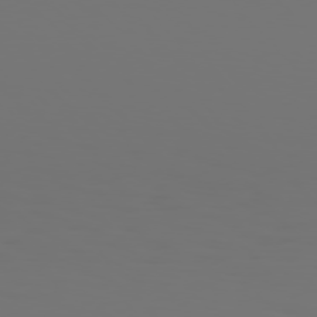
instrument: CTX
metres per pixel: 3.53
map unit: Hpe
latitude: 76.3089
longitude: -139.9528
